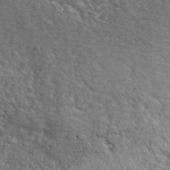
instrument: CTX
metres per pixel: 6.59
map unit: eHh
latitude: 42.4034
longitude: -89.8206
